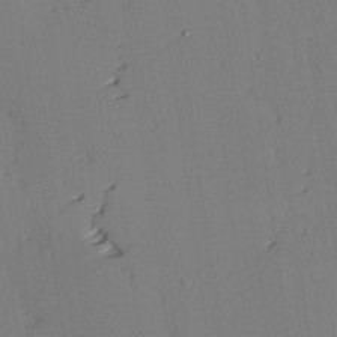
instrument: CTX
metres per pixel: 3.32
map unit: lAvf
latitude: 26.3467
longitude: -111.2348
